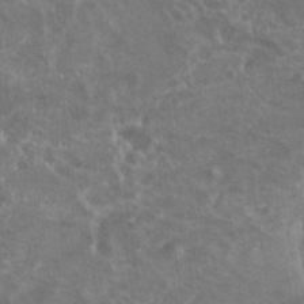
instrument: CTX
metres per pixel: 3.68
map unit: Nhu
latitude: 17.9528
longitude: -33.1214
